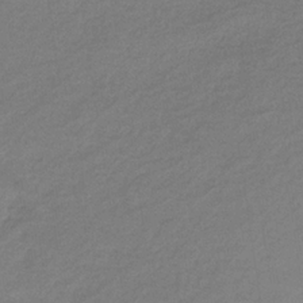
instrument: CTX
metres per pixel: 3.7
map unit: HNb
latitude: -32.4818
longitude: 56.4440
